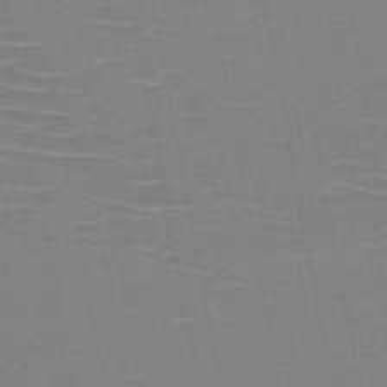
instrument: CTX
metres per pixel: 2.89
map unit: HNb
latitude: -46.4062
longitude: -42.4412
